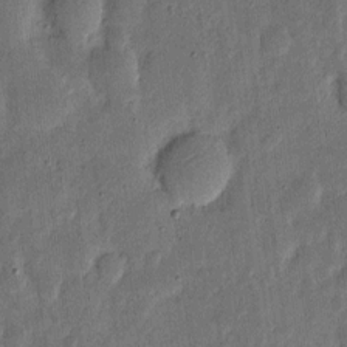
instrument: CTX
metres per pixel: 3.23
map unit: eHh
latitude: 5.5371
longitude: -71.1403
